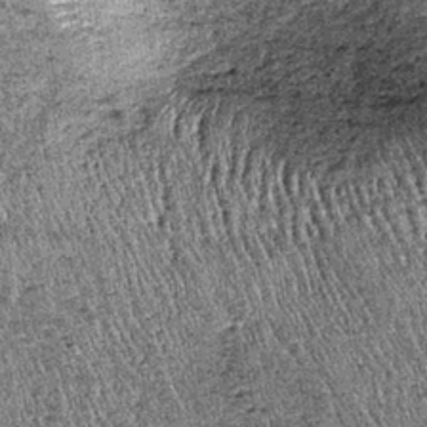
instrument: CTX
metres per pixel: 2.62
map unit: lHb
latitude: -37.6155
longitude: 67.8612
